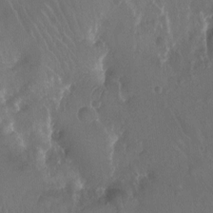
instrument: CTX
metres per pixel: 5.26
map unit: Ht
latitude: -11.9556
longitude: -43.4238
